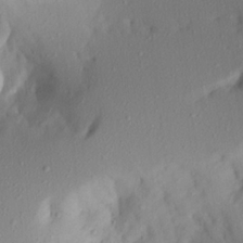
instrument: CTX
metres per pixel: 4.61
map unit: Aa
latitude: 20.5546
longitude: -146.2712
